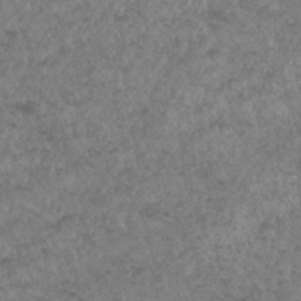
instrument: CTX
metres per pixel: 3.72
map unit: Hto
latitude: 32.9514
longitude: -49.5182
